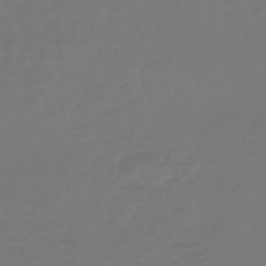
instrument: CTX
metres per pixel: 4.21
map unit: eHb
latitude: -46.9352
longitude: 81.4266
